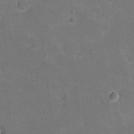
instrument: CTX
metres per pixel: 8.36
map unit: Hto
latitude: 8.8380
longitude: -30.3845
